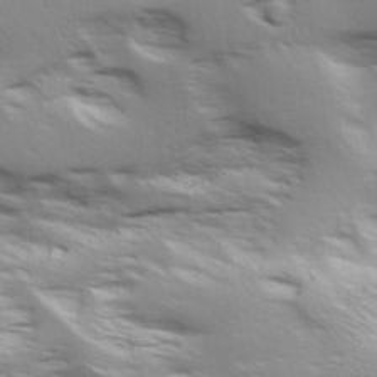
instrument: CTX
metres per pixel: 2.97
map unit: lAa
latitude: 18.1200
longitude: -138.3656
